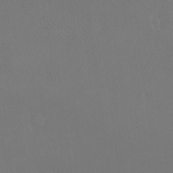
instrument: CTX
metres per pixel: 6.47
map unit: Ht
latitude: -7.6344
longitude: -37.1592
